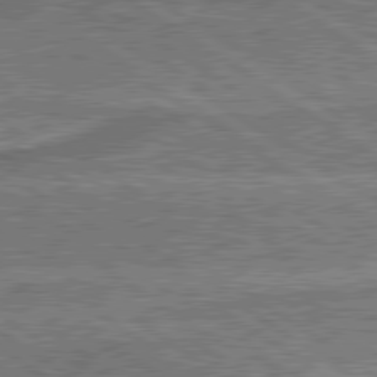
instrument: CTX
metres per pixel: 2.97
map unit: lApd
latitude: 79.9528
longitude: 175.3509
